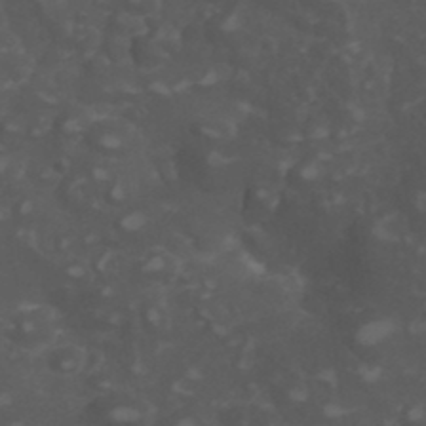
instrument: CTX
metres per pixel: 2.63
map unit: Nhu
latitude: 28.4790
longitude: -56.5356
